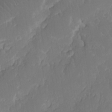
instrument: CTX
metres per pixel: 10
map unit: eHh
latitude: 13.4427
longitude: -72.5735
